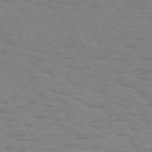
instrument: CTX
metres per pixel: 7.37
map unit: Hpe
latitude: 73.7450
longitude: -135.5182
